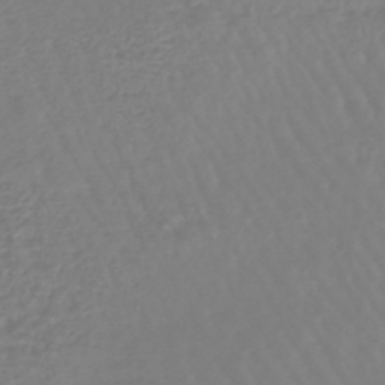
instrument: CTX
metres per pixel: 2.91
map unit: lHb
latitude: -45.7856
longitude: 79.1431
